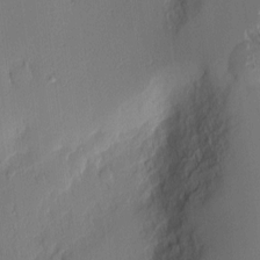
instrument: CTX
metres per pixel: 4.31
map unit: Nhu
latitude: 2.9702
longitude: -76.4790
